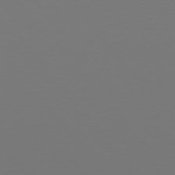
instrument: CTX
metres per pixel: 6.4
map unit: Hpe
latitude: 76.3278
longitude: -134.3278
